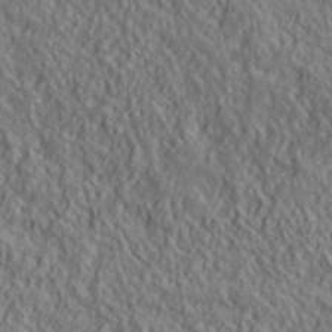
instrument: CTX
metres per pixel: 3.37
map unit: lHvf
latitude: 39.4615
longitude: -90.1956
